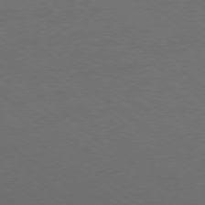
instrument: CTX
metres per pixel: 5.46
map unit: Ap
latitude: -78.1039
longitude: -76.3656
